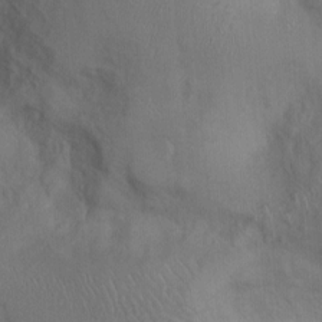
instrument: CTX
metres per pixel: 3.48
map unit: Ht
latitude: 0.3467
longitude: -13.5938
